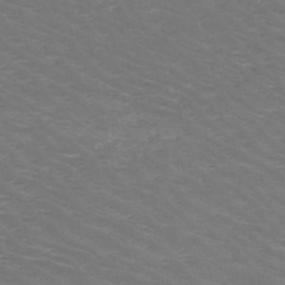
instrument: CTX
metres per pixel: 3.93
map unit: HNb
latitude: -48.8786
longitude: -46.5357
